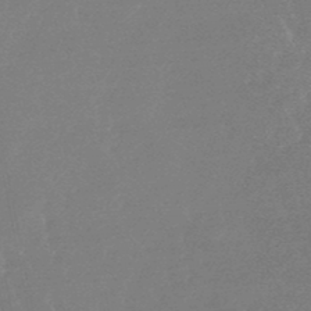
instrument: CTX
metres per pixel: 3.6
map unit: lHb
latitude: -48.4440
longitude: 72.4440
